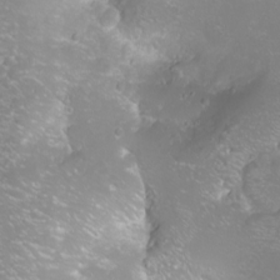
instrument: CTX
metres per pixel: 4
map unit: Nhu
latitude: -10.0661
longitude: -68.7057
